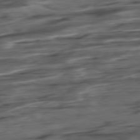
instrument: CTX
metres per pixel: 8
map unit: Hpe
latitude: -79.0108
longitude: -18.3656
